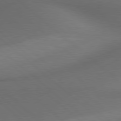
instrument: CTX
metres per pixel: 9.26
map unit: lApd
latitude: 78.5168
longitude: -177.8016
